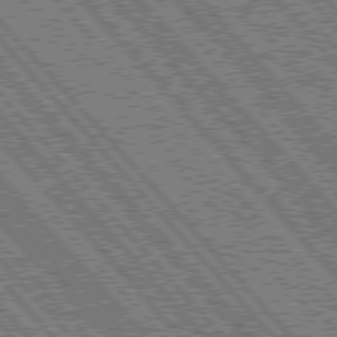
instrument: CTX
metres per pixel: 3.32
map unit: Hpe
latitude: 76.5923
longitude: -171.0836
